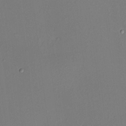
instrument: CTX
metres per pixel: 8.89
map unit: HNhu
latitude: 7.3293
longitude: -0.1955
